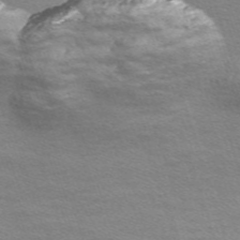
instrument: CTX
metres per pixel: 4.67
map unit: Nve
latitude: -57.1053
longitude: 59.6910
